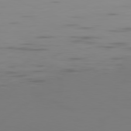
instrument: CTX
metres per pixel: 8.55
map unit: Ap
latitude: -81.5399
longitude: -61.3104
